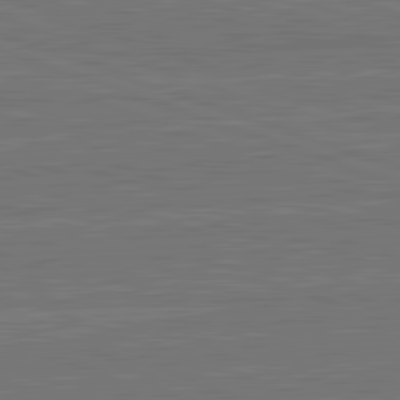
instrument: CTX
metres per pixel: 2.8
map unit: lApd
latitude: 82.7435
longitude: 174.6707
